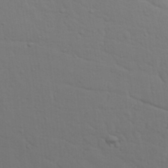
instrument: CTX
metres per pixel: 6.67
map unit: Nhu
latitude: 22.2711
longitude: -73.3671
